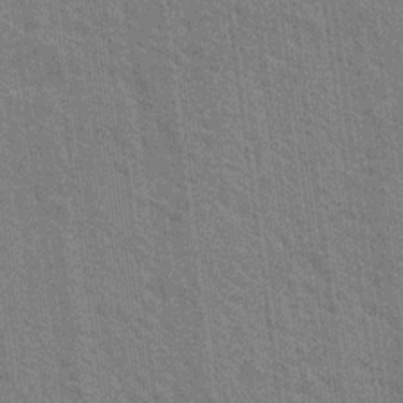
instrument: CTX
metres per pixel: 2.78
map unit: Nhu
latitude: 19.2726
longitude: -30.9892
